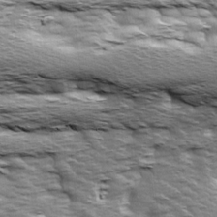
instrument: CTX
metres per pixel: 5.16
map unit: Ave
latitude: 14.2712
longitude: -104.3845
